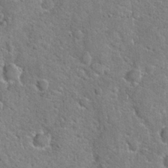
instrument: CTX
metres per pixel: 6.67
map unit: Hto
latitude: 20.9703
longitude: -48.4790
